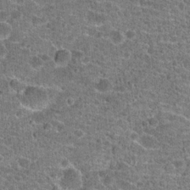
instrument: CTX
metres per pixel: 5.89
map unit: Hto
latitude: 20.5357
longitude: -42.3845
